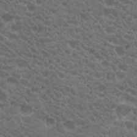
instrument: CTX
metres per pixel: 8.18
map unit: Hto
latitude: 19.8772
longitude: -35.3292
